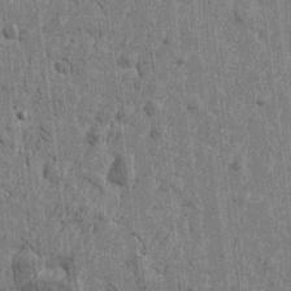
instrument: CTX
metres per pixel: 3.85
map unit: Htu
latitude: -4.6140
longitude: -179.3860
